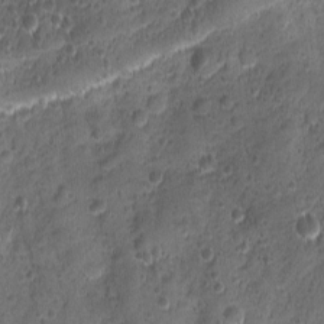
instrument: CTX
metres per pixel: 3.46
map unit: Ave
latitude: -10.6519
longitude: -119.9150
